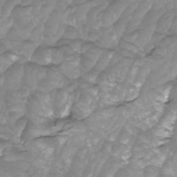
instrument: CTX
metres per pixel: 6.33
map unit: Htu
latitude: -9.6911
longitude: -75.4426
